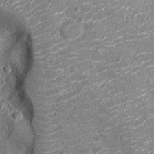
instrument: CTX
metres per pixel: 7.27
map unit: Nhu
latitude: -14.3118
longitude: -23.4048
